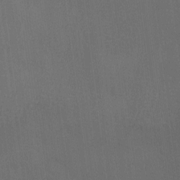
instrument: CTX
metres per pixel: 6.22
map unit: Ave
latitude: -6.9919
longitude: -122.3467
